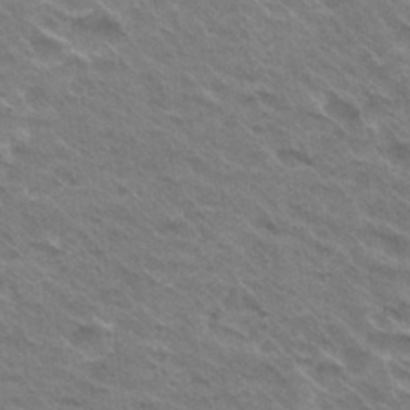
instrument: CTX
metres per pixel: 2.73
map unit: Hto
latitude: 30.5924
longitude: -43.2159
